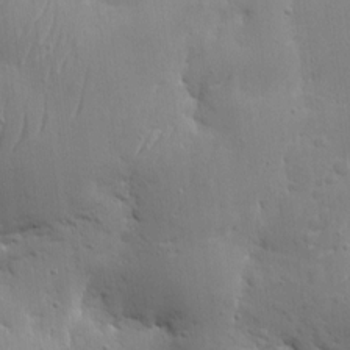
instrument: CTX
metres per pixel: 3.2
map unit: eHh
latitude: 9.1592
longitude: -72.9136
